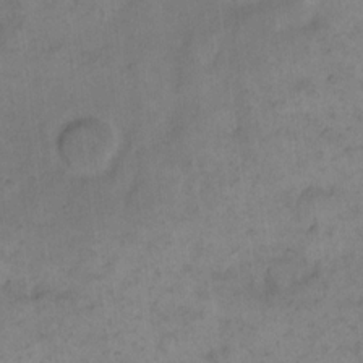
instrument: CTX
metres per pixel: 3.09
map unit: eHh
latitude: 14.1578
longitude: -66.1199
